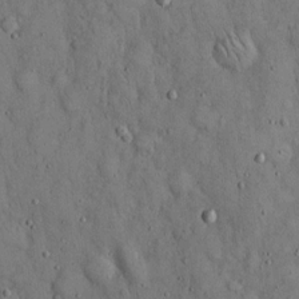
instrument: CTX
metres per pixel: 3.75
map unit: Hto
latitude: 14.7247
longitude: -58.3089
